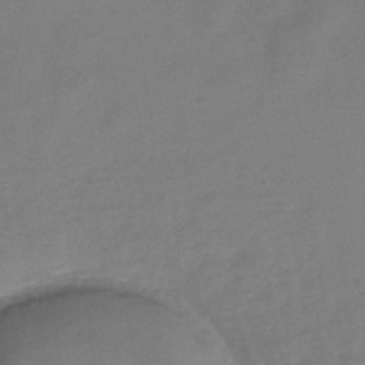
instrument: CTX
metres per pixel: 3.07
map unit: eHh
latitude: -39.5966
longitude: -28.8380
